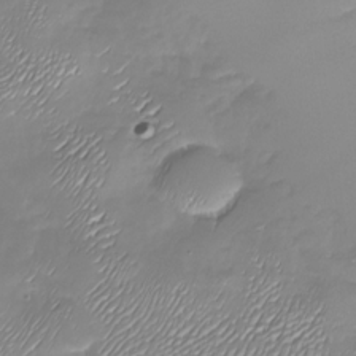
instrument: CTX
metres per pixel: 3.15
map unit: Nhu
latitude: -27.7477
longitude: -59.7828
